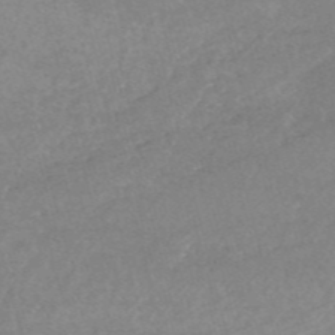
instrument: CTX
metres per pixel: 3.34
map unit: HNb
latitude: -54.1228
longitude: -35.8583
